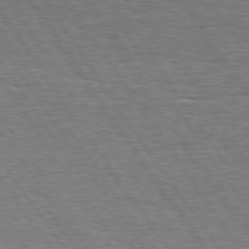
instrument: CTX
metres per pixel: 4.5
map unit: Hpe
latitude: 74.3467
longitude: -138.1578
